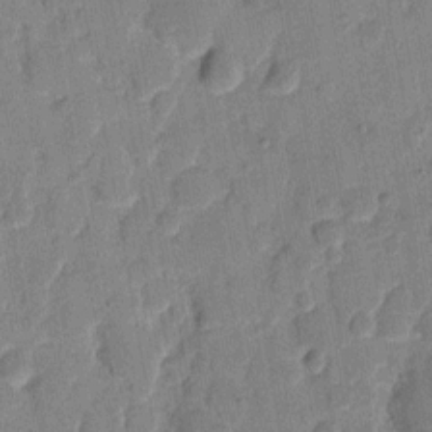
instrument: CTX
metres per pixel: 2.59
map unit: eHh
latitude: 8.4412
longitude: -66.5167
